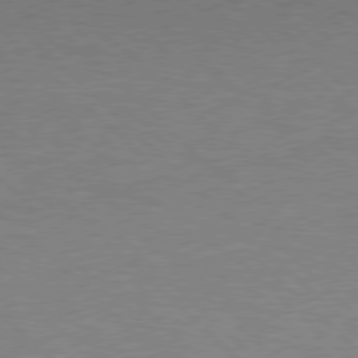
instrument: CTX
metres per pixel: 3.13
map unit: Hpe
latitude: 77.0836
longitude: -156.9324
